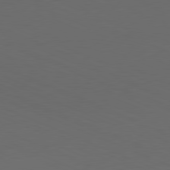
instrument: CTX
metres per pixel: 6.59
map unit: Hpe
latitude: -81.9745
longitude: 20.4251
